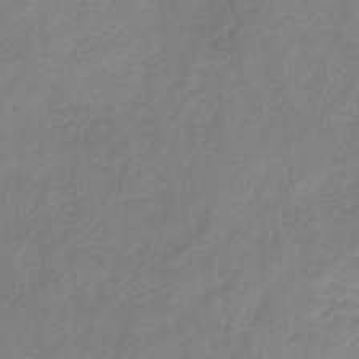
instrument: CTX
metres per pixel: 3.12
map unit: HNb
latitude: -33.6533
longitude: 57.0864
